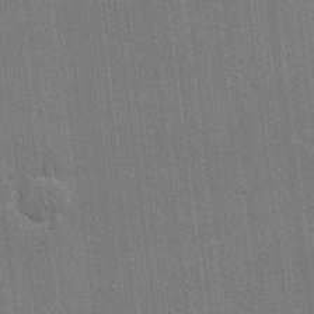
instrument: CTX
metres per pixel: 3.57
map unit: eHh
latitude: 15.8962
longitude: -68.8947
